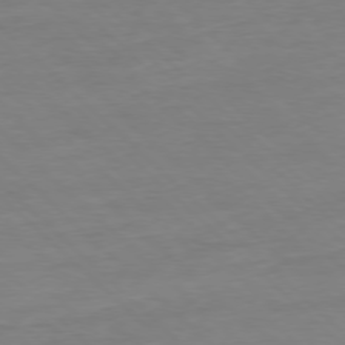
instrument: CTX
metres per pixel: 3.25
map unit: Ap
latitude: -77.6155
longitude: -81.6694
